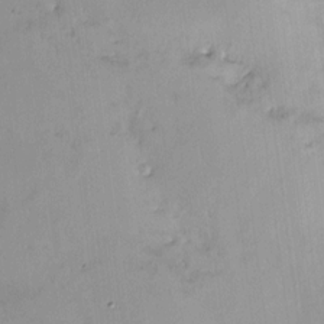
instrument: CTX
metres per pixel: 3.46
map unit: HNhu
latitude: 7.7450
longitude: 4.6707
